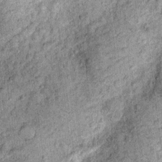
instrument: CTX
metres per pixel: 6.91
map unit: Ht
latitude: 10.4223
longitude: -38.4979
